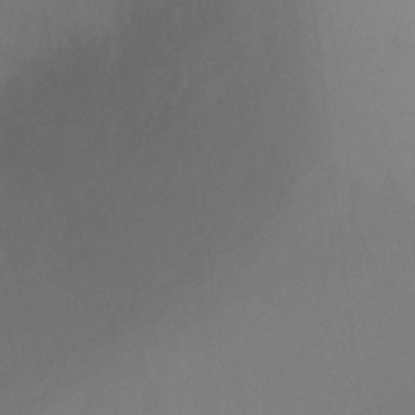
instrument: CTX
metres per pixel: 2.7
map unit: Ht
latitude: -0.0094
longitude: -35.9339
